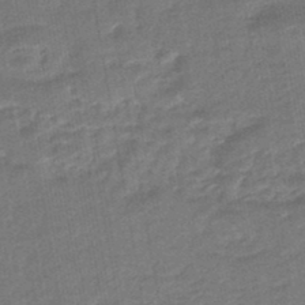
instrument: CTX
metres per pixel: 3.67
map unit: eHb
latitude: -46.8219
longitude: 88.1983
